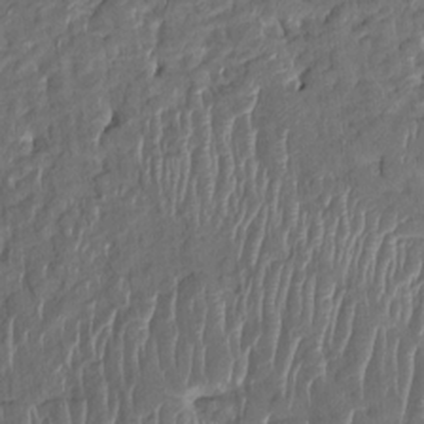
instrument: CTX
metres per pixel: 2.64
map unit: HNhu
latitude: 2.8380
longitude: -6.8947
